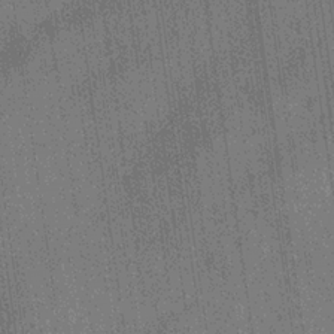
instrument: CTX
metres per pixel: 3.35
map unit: Hve
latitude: -31.9367
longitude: 95.2187
